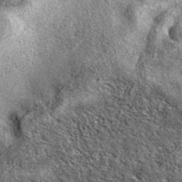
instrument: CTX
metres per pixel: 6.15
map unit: eAb
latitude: 39.6316
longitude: 106.3117
